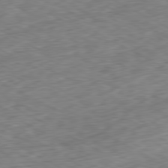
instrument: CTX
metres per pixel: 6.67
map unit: Ap
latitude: -80.5952
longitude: -73.1404
